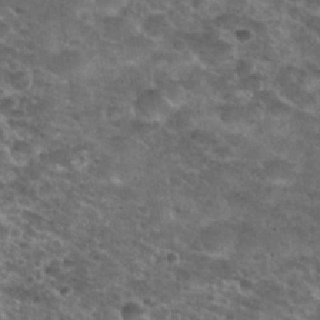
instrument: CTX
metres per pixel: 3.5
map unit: Nhu
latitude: 29.2915
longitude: -49.8205
